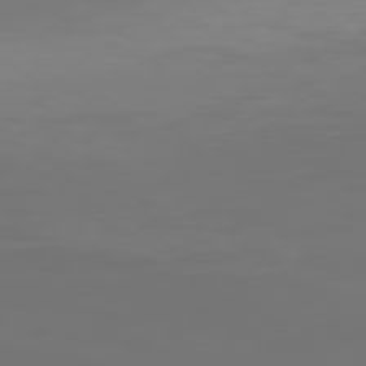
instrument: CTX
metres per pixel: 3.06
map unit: Hpe
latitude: 77.7071
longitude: -135.6883
